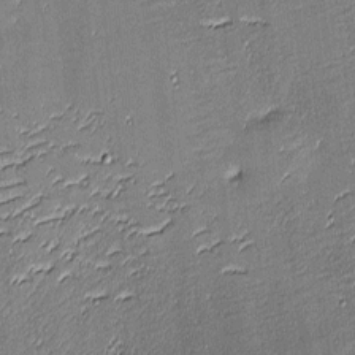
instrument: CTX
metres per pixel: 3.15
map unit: eHh
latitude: -4.0094
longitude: -83.2348
